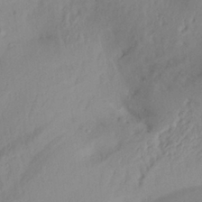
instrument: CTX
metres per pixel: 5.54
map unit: Aa
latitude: 29.1403
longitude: -133.9150
